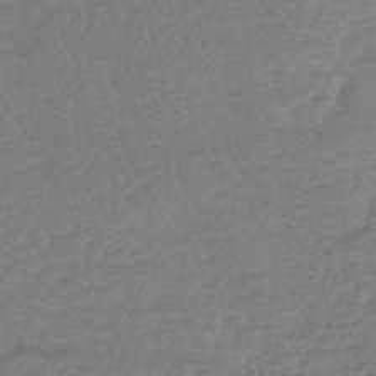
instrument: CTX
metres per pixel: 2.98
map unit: lHb
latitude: -42.1794
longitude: 66.1606
